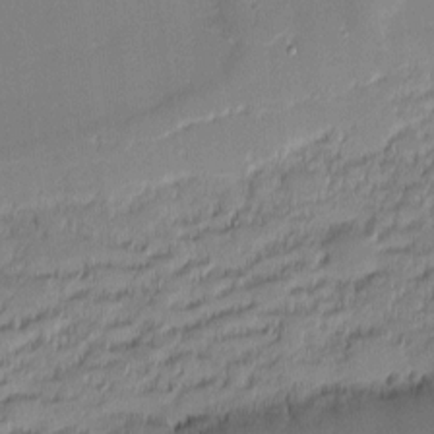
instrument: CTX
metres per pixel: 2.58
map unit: eHh
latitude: -1.8612
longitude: -82.8002
